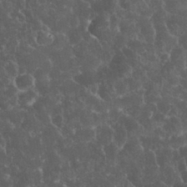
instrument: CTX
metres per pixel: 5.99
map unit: eHh
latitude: 33.9906
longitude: -65.0080
